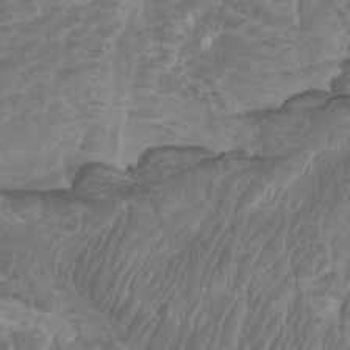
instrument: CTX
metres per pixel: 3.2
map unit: Htu
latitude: -6.7274
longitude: -74.8947
